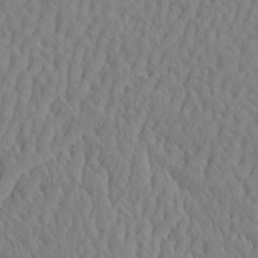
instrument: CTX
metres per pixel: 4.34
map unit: eHh
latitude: -3.9745
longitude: 15.0298
